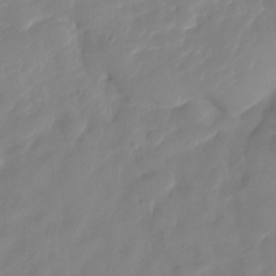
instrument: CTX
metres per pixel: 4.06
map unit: HNhu
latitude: -25.4832
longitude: 50.3306
